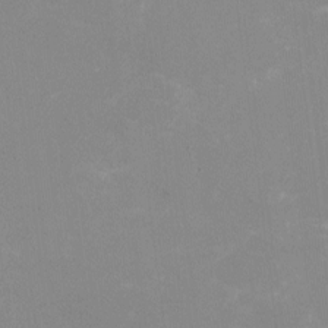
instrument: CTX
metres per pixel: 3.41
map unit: HNhu
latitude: -1.7289
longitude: -3.5938
